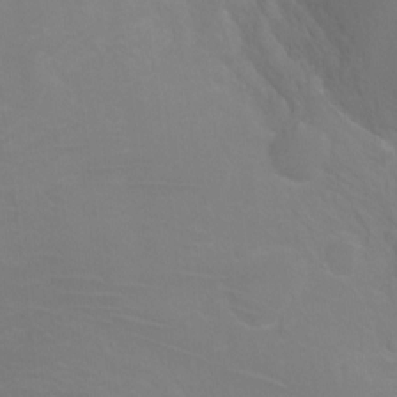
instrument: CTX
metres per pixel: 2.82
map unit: Ht
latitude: -3.9745
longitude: -25.3481
